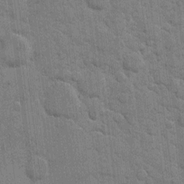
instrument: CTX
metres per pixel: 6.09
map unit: eHh
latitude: 10.7813
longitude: -65.3104
